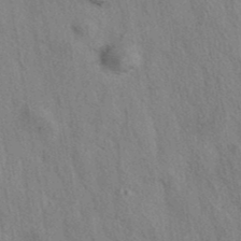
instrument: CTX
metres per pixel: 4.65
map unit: eAb
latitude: 38.5546
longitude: 112.8030
